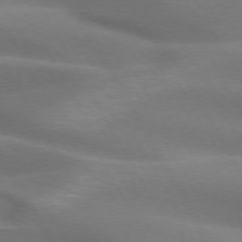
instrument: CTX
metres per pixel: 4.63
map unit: lApd
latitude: 72.6869
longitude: -52.1011
